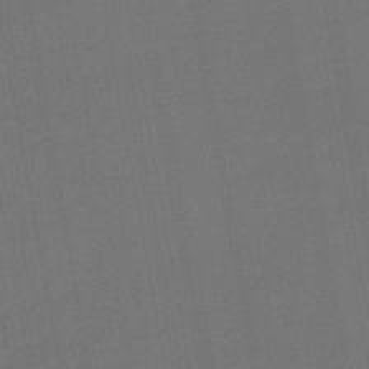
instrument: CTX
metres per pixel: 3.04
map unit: lHb
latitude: -45.4077
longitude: 67.7289
